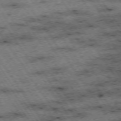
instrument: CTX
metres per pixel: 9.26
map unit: Hpe
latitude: -74.6519
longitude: 1.5588
